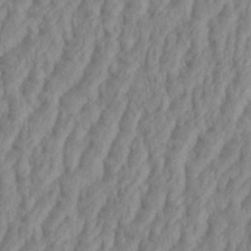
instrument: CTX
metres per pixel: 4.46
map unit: eHh
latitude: 36.0633
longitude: -137.6694
